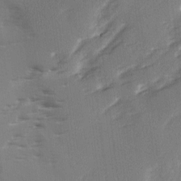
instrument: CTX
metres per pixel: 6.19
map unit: Ave
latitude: 2.3656
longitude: -110.8002
